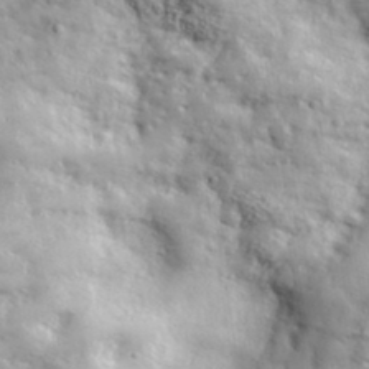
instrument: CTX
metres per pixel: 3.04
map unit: ANa
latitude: 38.8569
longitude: -92.1577
